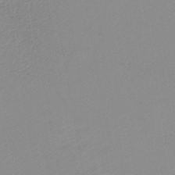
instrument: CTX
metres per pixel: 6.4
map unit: HNb
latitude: -44.9353
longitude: -42.7813
